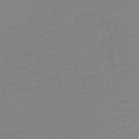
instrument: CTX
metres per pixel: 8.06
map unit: lHb
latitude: -40.8408
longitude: 60.3306
